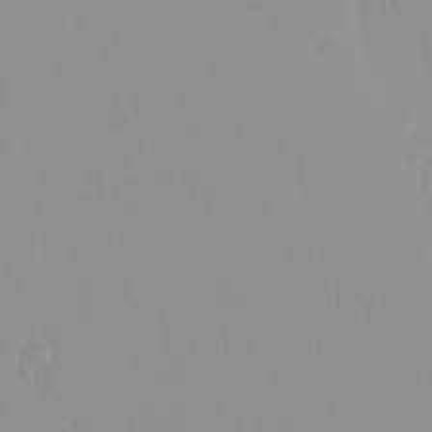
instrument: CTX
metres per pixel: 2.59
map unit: eHh
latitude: -1.6533
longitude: 19.6155
